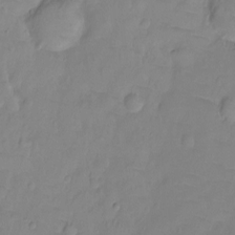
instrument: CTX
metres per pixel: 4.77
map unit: Ht
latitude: -9.2187
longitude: -35.8772
